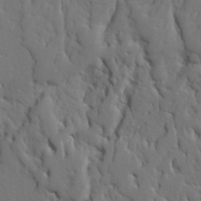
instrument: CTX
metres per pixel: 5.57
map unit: Ave
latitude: 17.8205
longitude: -128.8380
